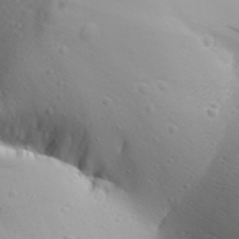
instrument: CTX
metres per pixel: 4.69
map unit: Aa
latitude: 30.5924
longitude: -135.8961
